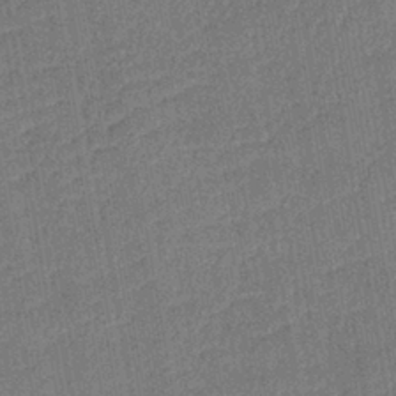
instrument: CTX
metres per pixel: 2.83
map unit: lHb
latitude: -38.4440
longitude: 74.2929
